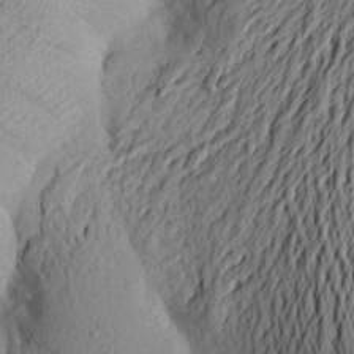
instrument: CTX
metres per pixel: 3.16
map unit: Aa
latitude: 23.7072
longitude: -149.3860
